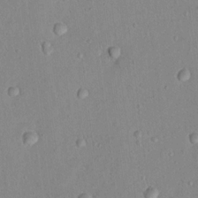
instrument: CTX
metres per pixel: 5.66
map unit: Nhu
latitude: 13.3482
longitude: -36.8947
